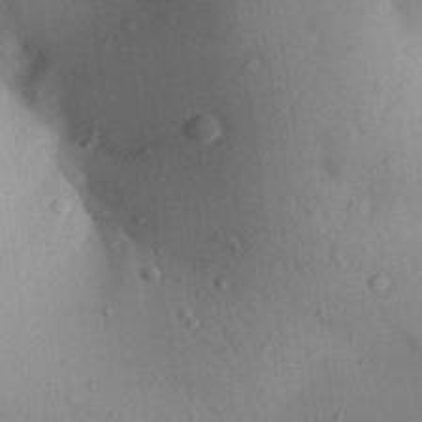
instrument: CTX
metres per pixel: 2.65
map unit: Aa
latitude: 29.5560
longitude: -147.8962
